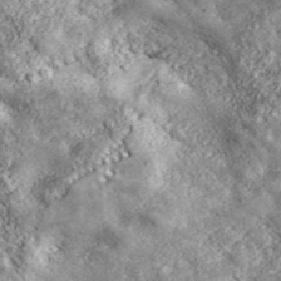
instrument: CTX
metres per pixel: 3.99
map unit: eHh
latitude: 42.8947
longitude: -89.3671
